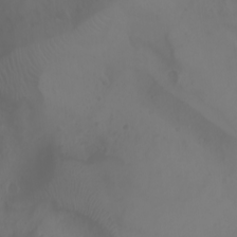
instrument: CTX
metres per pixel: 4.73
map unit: Htu
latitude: -1.5211
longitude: -76.9136
